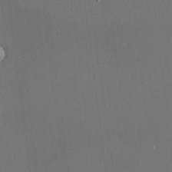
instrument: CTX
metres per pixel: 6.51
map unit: HNhu
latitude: 11.0648
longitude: 10.8786
